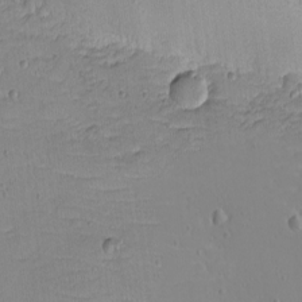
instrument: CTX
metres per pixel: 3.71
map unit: Nhu
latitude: -5.0486
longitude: -81.6316
